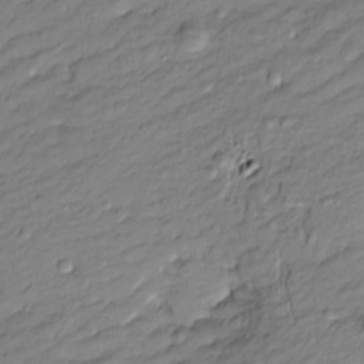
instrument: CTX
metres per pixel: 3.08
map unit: Htu
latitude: -8.3117
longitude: 177.2376
